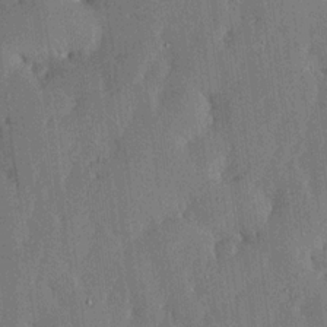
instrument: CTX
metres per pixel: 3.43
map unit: lHvf
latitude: 19.0458
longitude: -116.7435
